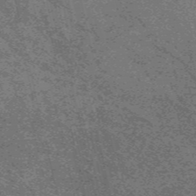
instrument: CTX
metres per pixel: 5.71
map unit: HNb
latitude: -55.5966
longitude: -45.8583
